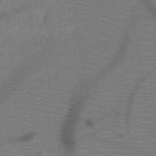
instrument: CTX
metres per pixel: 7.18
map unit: HNb
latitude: -49.5399
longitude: -44.7435
